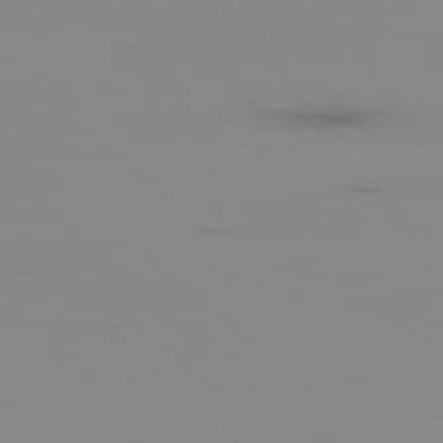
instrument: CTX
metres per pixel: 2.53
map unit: Ap
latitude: -77.3699
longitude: -67.2914
